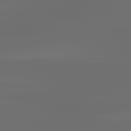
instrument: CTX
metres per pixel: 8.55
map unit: lApd
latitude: 83.2725
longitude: -129.0269
